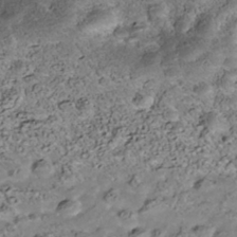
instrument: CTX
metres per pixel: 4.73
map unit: Nhe
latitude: -40.0283
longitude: -116.7813
